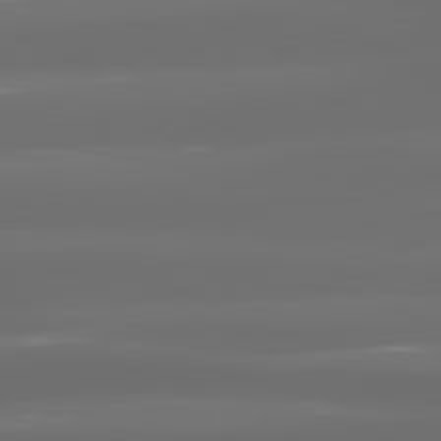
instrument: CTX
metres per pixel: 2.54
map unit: lApd
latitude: 81.0458
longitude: -137.7261
